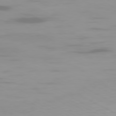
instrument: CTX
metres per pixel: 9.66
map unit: Ap
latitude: -80.3873
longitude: -60.9136
